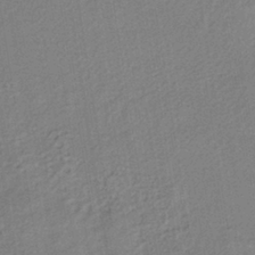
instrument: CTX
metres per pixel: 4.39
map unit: lHb
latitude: -38.1795
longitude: 71.2943
